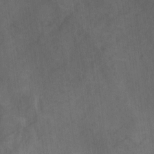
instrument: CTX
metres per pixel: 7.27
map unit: Ave
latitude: 18.2711
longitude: -131.8017
